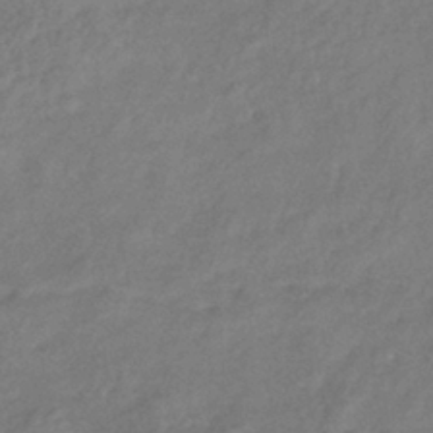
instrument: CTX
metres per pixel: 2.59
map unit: eHb
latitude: -39.3132
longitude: 81.1053
